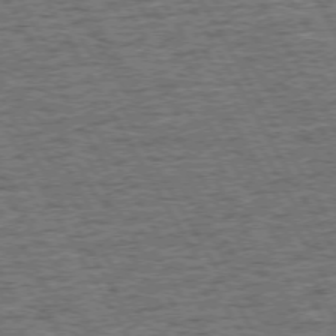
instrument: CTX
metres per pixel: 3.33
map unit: Hpe
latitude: 72.5924
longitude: -127.3860
